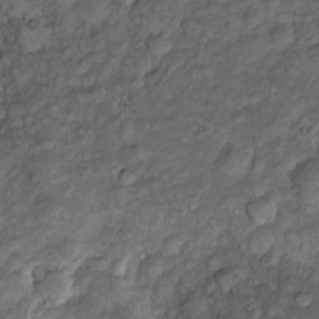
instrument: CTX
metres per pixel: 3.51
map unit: Htu
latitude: -6.5762
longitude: 157.8989
